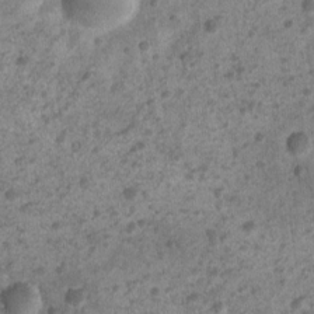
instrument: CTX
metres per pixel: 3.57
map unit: Nhu
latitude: 2.9136
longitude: -16.2333
